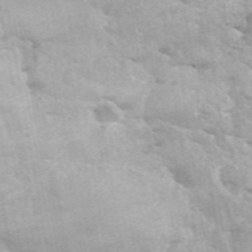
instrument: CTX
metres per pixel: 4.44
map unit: ANa
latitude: 43.6127
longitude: 46.7085
